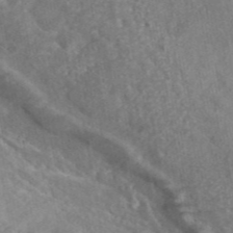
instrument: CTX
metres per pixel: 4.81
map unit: eAb
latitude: 44.6490
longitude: 106.3873
